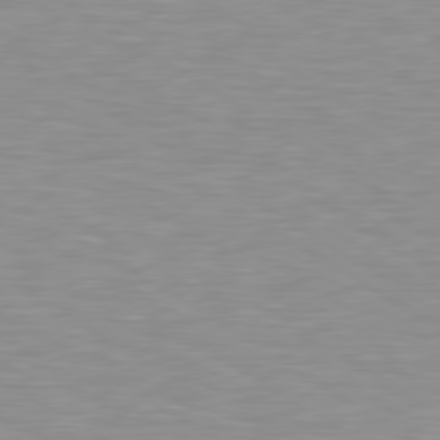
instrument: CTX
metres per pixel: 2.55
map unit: lApd
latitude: 79.3104
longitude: -88.4034
